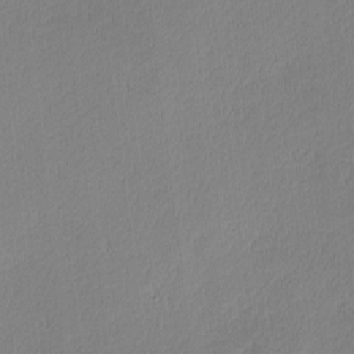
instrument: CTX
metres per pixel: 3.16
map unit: Nhu
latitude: 0.9324
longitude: -78.4979
